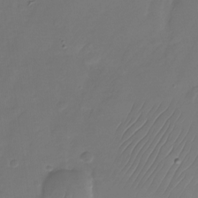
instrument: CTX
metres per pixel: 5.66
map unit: Nhu
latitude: -26.8785
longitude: -71.1970
